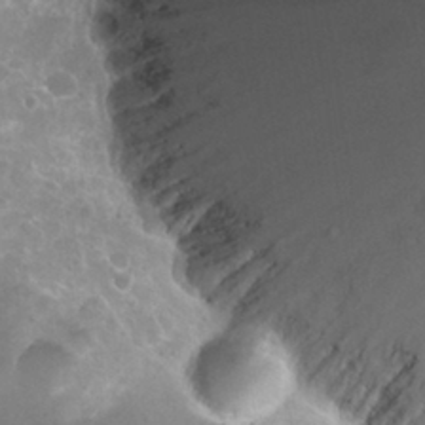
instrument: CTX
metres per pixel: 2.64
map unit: Hto
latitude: 28.0822
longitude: -47.3482
